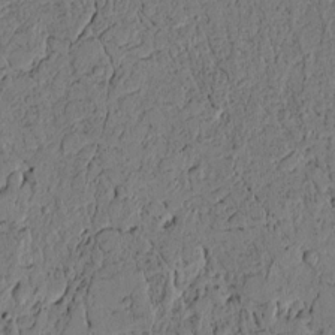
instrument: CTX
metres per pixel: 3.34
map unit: lAvf
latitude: 4.1767
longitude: 165.2565
